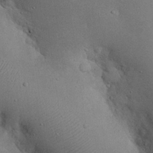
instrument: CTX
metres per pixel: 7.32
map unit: eHh
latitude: 24.1388
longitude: -72.3279
